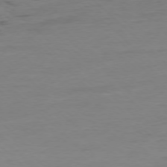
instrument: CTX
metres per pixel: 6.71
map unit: Ap
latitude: -77.6155
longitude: -81.4048
